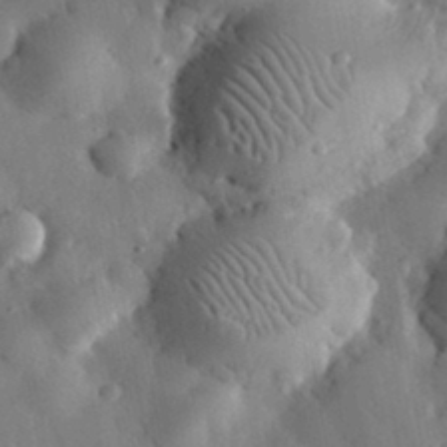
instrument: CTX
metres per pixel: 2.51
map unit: eHh
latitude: 31.9717
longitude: -77.3670
